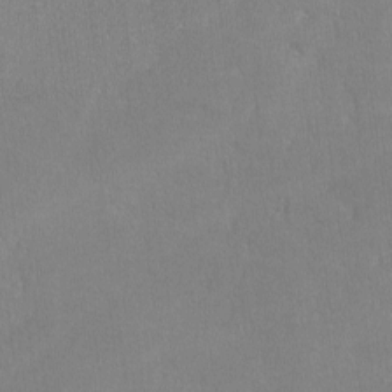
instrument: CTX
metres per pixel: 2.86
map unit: lHvf
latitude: -10.9542
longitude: -101.1781
